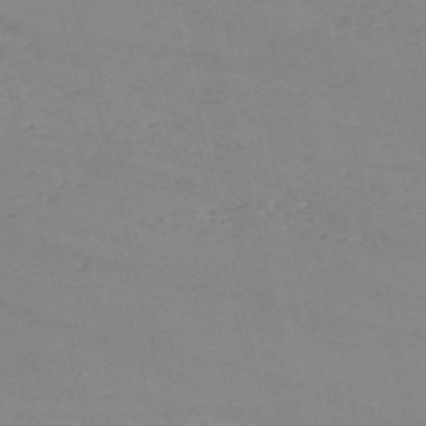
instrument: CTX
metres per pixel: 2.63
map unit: HNb
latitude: -54.9542
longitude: -37.3671
